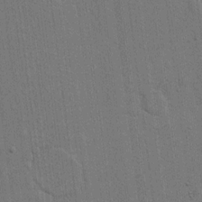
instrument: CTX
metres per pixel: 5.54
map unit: eHh
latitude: 15.6505
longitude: -68.9514
